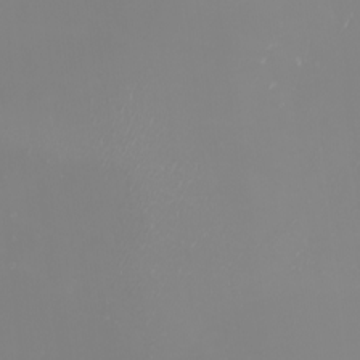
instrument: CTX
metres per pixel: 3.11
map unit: Nhu
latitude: -6.0283
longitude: -89.1781
